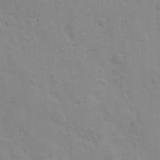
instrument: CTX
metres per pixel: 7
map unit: Ave
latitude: 10.0255
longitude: -104.2712
